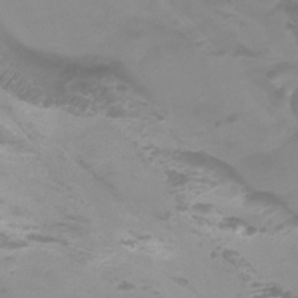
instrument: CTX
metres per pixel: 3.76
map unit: Nhu
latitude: -10.4440
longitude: -75.1781
